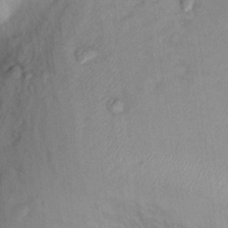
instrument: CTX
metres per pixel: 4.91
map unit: Nhu
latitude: 13.9339
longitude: -28.9891
